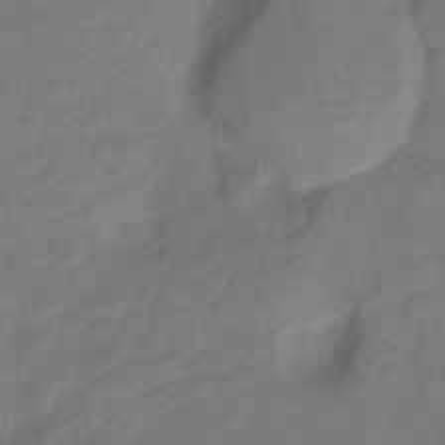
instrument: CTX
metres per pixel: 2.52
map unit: Hto
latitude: 5.4237
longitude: -32.7057
